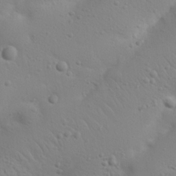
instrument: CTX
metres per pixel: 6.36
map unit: Nhu
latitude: 22.9703
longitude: -74.1389
